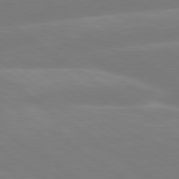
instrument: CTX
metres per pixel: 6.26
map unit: lApd
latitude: 79.2159
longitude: -149.7450
